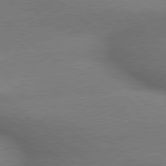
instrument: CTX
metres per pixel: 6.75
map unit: lApd
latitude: 79.5182
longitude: -166.5356
